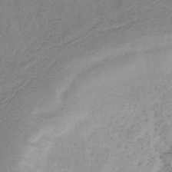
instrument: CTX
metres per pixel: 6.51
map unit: HNb
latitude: -32.7841
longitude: 56.7274
